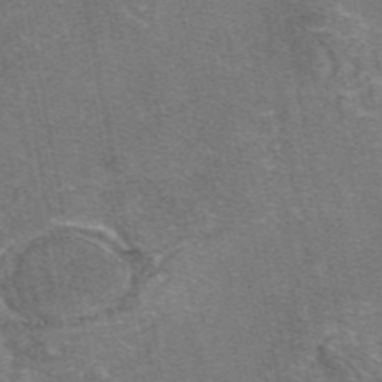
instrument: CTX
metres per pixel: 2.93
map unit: eAb
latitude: 46.8947
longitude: 103.9556
